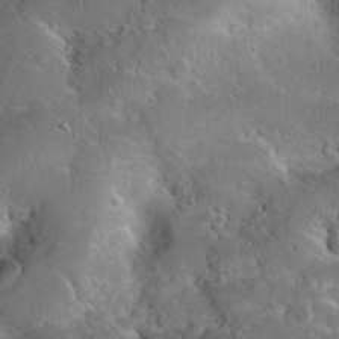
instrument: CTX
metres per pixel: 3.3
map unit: Hto
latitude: 19.7827
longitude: -49.7828
